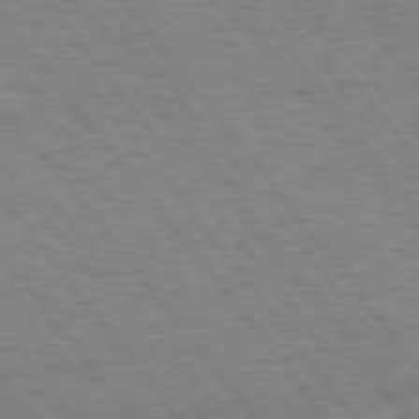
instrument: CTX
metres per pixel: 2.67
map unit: Hpe
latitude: 74.8569
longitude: -136.8758
